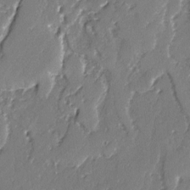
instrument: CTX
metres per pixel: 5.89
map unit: lAvf
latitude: -2.7085
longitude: -106.6490
